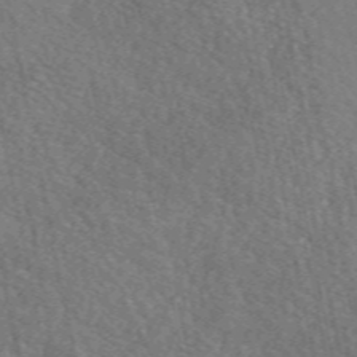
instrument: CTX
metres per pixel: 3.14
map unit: eAb
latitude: 50.5356
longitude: 116.9730
